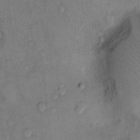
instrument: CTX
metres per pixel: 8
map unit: Hto
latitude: 9.7072
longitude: -58.5546
